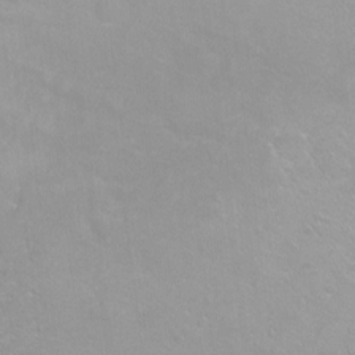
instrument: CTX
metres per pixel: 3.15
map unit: Ht
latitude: -8.0661
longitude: -35.8961
